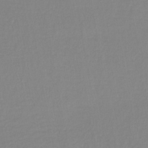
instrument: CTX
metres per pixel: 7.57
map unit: lHb
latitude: -40.5951
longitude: 65.0676
